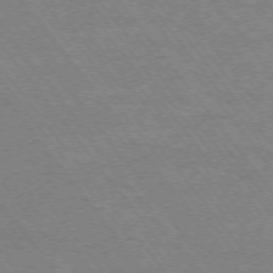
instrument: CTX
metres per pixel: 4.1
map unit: Ap
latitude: -75.0109
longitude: -82.3089
